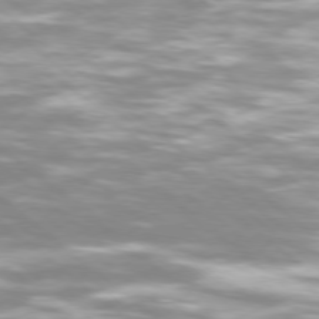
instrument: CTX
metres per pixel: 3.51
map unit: Ap
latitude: -78.8030
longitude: -100.0444
